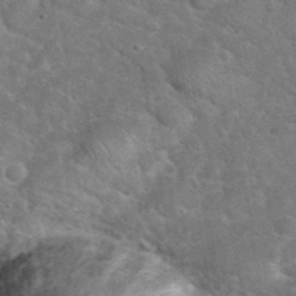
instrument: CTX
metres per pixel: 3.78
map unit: eHh
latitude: 37.5560
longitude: -65.7072
